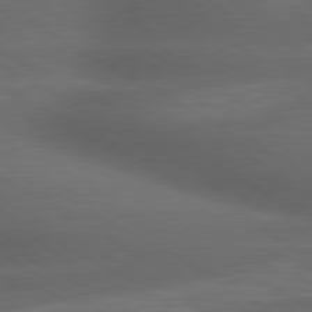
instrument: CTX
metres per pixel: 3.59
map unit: lApd
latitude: 79.3104
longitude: -118.3845
